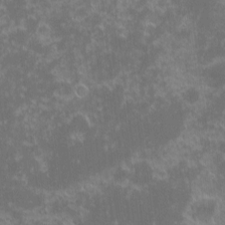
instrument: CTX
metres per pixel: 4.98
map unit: eHh
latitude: -2.0661
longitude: -86.2711
